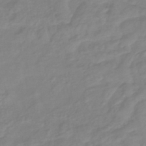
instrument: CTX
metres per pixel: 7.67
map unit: eHb
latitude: -40.7841
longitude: 81.1242
